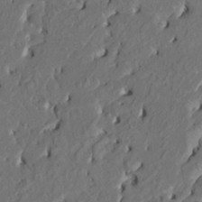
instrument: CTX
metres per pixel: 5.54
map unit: HNhu
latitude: 8.1578
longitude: -5.8016
